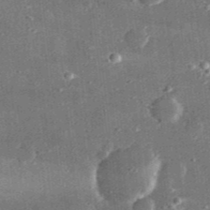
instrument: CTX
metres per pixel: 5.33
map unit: lHvf
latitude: 30.8947
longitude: -90.0255
